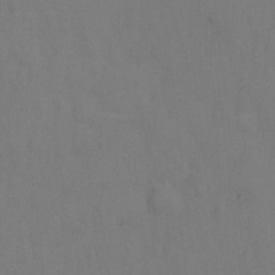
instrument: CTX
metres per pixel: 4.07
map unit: Hto
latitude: -0.5763
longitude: -33.6694
